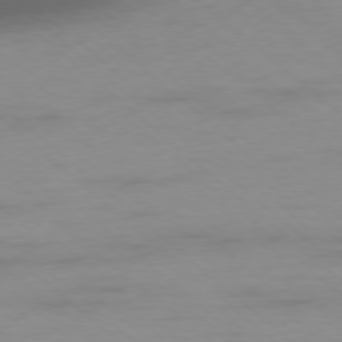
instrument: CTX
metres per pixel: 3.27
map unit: Hpe
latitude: -78.2928
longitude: -20.5357
